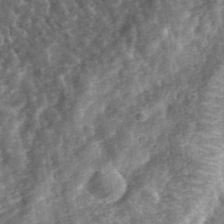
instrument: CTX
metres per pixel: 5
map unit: eHh
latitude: 34.7624
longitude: -79.1403
